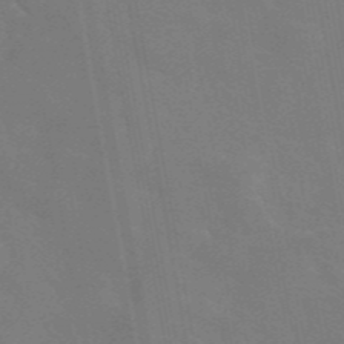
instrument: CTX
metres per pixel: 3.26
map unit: eAb
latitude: 45.8016
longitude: 121.7477
